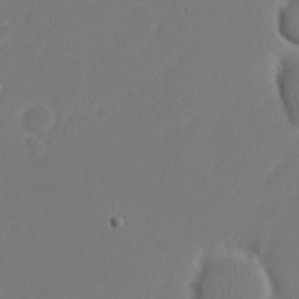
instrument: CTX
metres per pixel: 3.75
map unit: eHh
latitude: 21.0081
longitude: -71.9339
